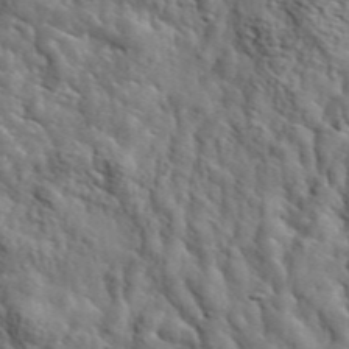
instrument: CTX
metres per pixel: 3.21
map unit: lHvf
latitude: 36.5546
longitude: -86.8002
